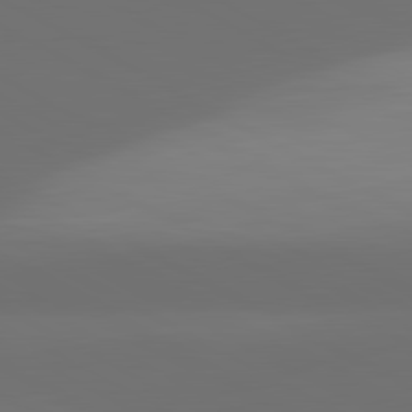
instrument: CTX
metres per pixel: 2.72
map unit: lApd
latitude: 81.5749
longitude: 152.1416
